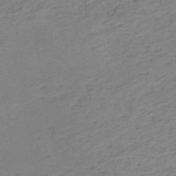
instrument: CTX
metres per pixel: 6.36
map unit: HNb
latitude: -51.5966
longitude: -53.0081
